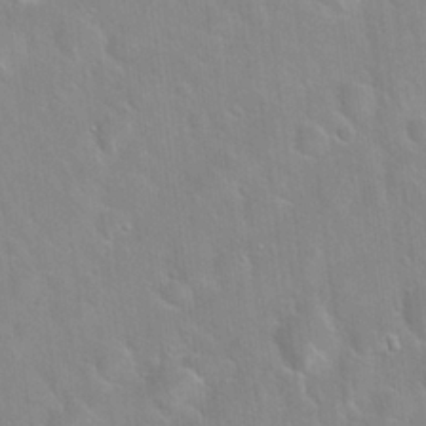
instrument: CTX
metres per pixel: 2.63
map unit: Hto
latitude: 21.8017
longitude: -52.2334
